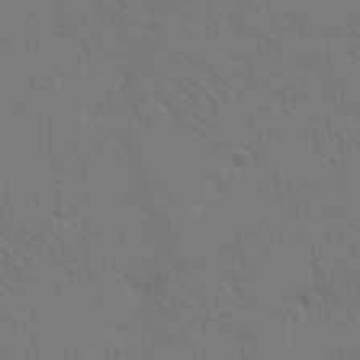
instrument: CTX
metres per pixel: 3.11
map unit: Nhu
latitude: 22.6868
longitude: -73.4427
